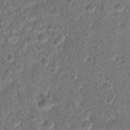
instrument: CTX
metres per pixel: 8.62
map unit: Hto
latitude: 17.1592
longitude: -37.4238
